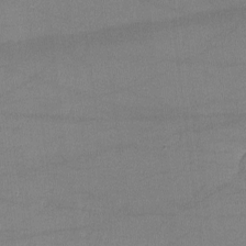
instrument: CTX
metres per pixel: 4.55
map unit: lHvf
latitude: -10.7652
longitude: -100.9892
